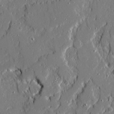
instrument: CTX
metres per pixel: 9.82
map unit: Ave
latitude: 20.4034
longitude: -127.7828
